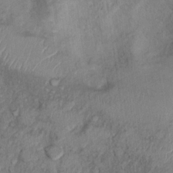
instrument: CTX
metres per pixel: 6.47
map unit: Nhu
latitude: 9.8583
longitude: -25.1781
